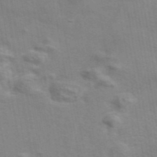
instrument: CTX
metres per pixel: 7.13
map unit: eAb
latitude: 42.7813
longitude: 107.8045
